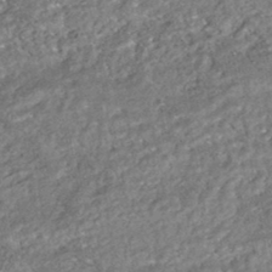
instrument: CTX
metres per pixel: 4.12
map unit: HNhu
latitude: -44.8975
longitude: 97.7289
